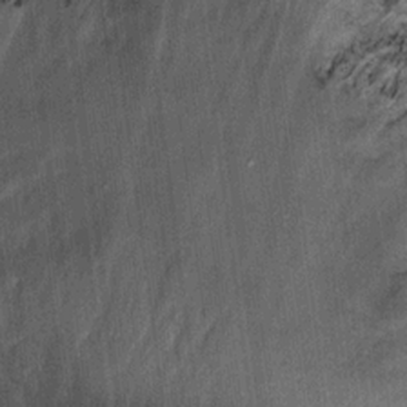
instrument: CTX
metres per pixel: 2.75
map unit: Hto
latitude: 15.3860
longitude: -34.6679
